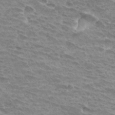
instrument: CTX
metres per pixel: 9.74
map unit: Hto
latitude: 31.8773
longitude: -40.6868
